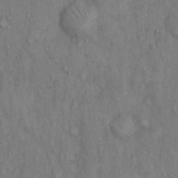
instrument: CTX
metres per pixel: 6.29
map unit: Hto
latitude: 13.9717
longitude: -58.0444
